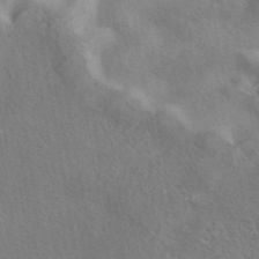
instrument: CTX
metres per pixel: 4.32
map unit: eAb
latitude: 41.9339
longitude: 110.0661
